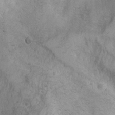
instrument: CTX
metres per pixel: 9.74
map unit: Aa
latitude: -3.0108
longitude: -73.8773
